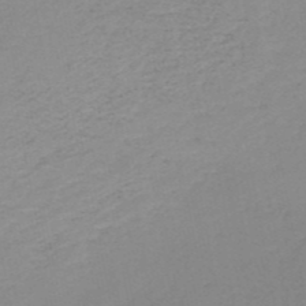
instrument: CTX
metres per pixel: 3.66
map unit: HNb
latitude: -51.0675
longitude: -52.8191
